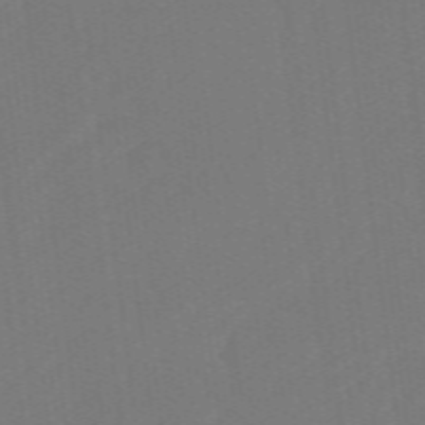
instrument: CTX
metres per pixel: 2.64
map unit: eHb
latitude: -49.8801
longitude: 83.5021
